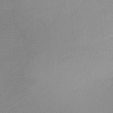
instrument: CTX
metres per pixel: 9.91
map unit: Ht
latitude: -8.1606
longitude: -33.4993
